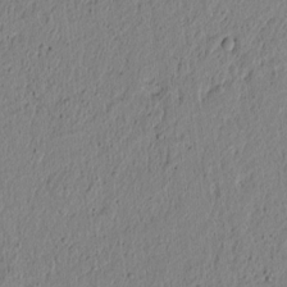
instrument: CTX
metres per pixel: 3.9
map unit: lAvf
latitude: 5.9150
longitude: 166.2928
